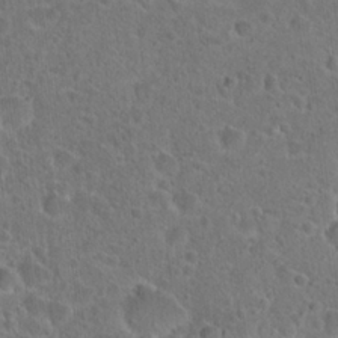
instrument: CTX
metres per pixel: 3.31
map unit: Hto
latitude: 22.8191
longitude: -45.8205
